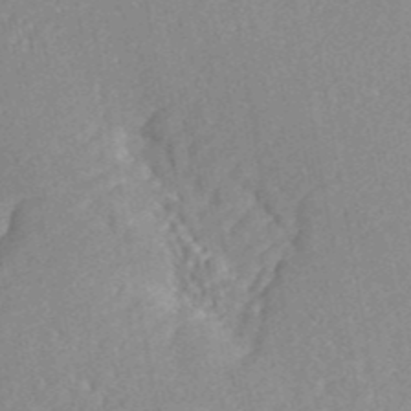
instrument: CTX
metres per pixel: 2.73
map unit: eAb
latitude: 42.5546
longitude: 106.3118
